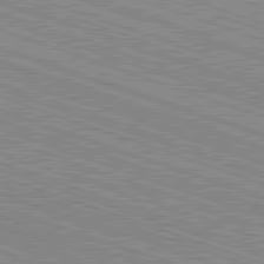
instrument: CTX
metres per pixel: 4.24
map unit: Hpe
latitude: -82.7652
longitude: 8.4818
